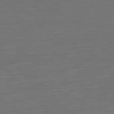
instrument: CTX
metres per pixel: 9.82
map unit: Ap
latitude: -79.9556
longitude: -56.8946
